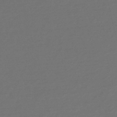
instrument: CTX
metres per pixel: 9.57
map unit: eHb
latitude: -47.6533
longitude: 86.8597
